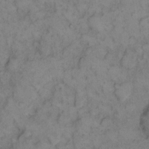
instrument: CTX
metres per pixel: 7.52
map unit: eHh
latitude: 13.8961
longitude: -63.2348
